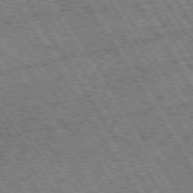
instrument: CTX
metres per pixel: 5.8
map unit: Hpe
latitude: 73.7072
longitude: -126.2334
